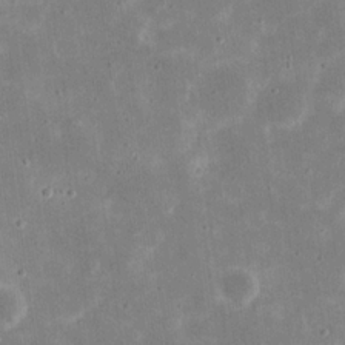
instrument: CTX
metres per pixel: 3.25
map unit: eHh
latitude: 21.4616
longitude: -67.7827
